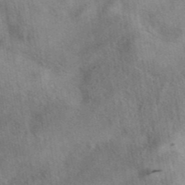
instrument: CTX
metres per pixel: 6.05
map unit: eAb
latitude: 41.6127
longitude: 102.7841
